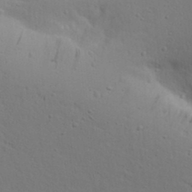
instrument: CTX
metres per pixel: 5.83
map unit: Aa
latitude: 17.1025
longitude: -125.6316
